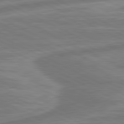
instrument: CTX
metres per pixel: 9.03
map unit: lApd
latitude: 81.1214
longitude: -174.6491
